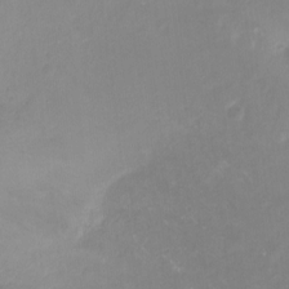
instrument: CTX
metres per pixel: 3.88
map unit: Ht
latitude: -17.2187
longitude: -45.4615
